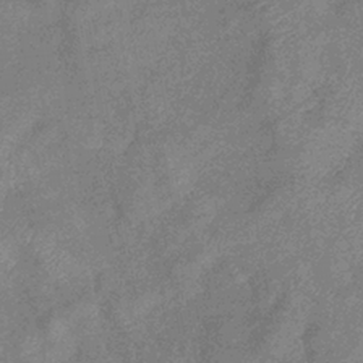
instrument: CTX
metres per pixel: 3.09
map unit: eHb
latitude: -37.9556
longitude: 77.3132
